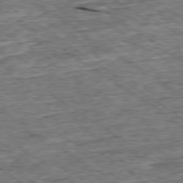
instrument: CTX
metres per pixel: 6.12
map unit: Ap
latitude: -79.3320
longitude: -85.1592
